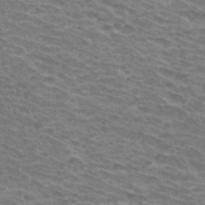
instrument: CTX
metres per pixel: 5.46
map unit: Hto
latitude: 33.3860
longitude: -41.5749
